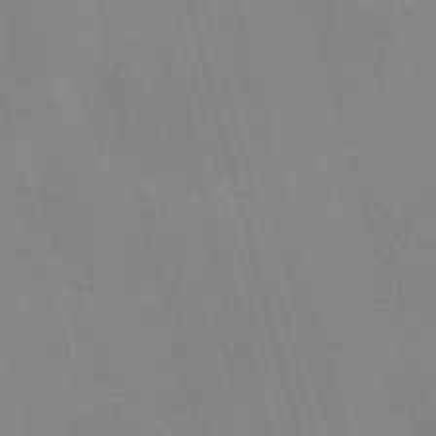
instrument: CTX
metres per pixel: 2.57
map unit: Nve
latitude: -58.8596
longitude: 62.8597
